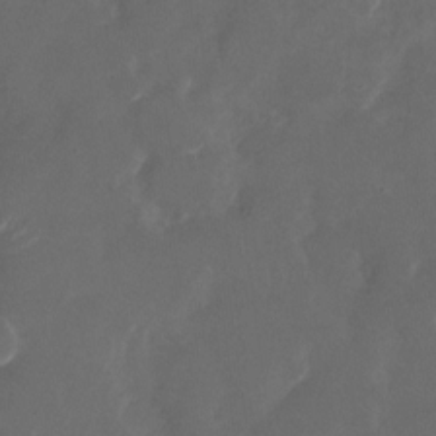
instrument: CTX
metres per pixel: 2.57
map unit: Nhu
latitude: -27.8611
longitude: -72.9325
